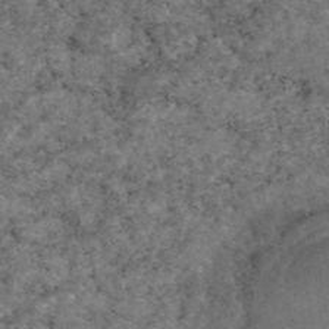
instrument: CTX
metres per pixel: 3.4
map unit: eAb
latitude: 46.5357
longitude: 117.8044
